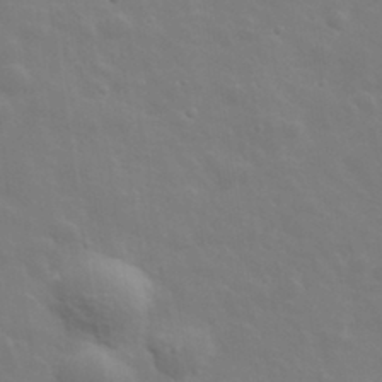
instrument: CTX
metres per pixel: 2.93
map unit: lHvf
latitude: 33.7828
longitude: -82.4790
